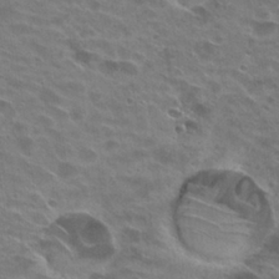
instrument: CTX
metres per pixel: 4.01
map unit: Hto
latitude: 25.9150
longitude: -42.8947
